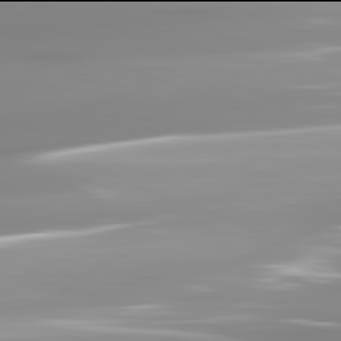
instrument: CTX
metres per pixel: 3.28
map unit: lApd
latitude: 81.9906
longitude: -138.8002
